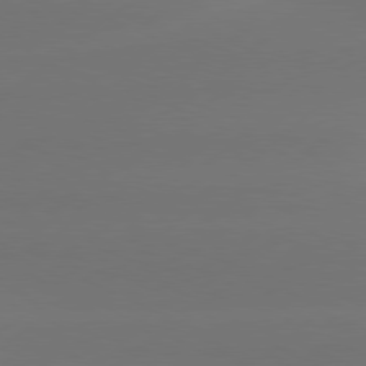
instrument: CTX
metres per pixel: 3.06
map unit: Hpe
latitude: 78.2334
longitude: -130.8191
